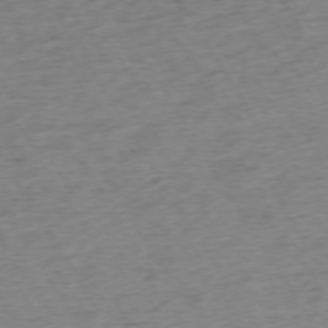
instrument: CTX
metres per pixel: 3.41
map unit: Ap
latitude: -73.1998
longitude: -68.8569
